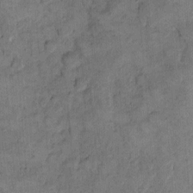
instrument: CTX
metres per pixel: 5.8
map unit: eHh
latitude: 13.2915
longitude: -64.9514
